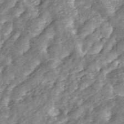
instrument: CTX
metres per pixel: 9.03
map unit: ANa
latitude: 45.1403
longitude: 20.7463
